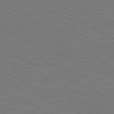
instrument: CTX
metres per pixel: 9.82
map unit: lApd
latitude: 81.5938
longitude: 149.5966
